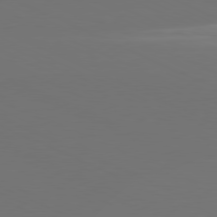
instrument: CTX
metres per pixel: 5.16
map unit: Hpe
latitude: -81.8234
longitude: 19.3699
